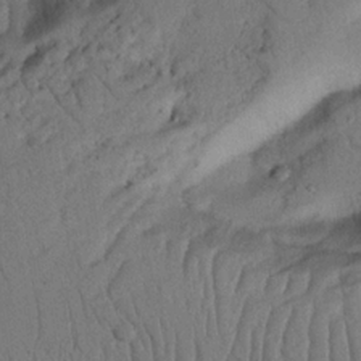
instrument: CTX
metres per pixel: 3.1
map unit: Nhu
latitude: 21.5560
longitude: -75.6694
